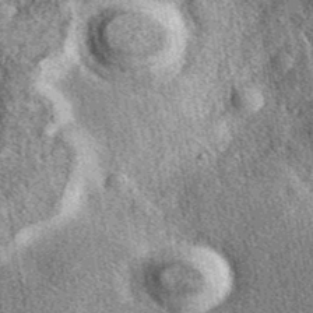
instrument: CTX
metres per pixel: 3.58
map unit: eAb
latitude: 39.3859
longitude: 108.5763
